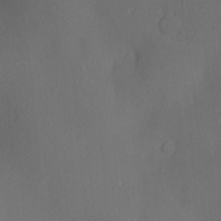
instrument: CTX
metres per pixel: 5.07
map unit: Hve
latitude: -9.1620
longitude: 174.9919
